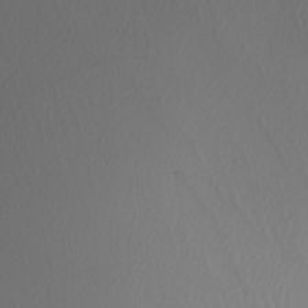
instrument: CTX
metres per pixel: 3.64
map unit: Nhu
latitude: -6.9163
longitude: -94.8002
